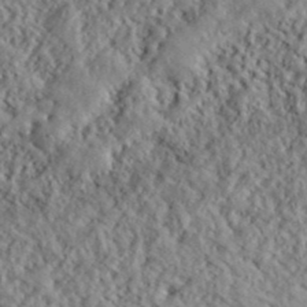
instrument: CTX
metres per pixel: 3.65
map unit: lHvf
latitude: 40.3845
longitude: -88.7625
